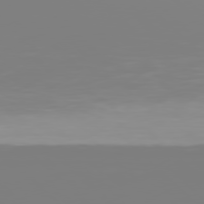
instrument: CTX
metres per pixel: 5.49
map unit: Hpe
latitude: 77.7827
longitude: -136.1011
